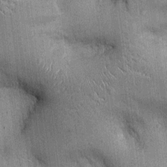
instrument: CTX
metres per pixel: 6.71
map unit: Ht
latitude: -2.9919
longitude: -12.9892
